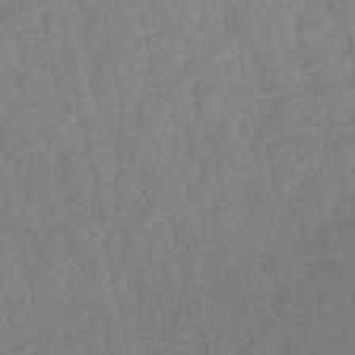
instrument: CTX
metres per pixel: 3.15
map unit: lHb
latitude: -50.2173
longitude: 80.6330
